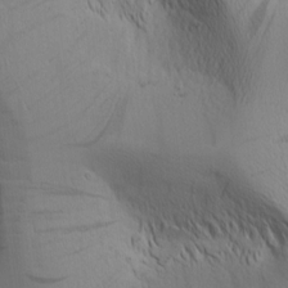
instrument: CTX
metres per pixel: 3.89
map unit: Nhu
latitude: -4.7085
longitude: -151.8961
